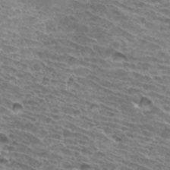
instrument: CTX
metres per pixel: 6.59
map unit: Hto
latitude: 33.3293
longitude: -40.3278
